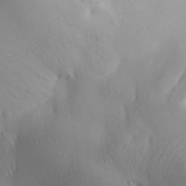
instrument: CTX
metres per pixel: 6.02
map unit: Aa
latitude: 30.4790
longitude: -143.2915
